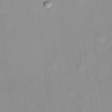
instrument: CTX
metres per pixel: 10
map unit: HNhu
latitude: 11.4804
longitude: 10.4251
